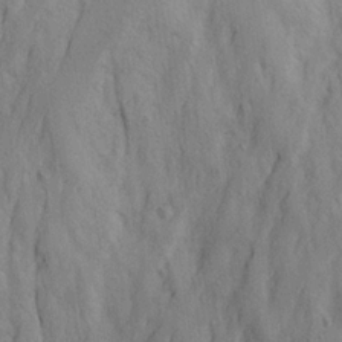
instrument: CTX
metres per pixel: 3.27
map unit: Ave
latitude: 21.8584
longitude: -130.7058
